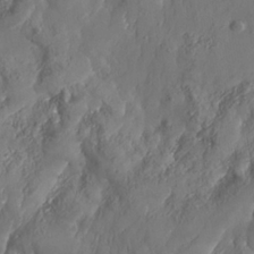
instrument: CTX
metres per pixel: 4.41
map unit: Nhe
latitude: -37.1242
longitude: 138.1795
